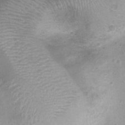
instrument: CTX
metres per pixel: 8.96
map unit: Ht
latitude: -8.0283
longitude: -21.4616
